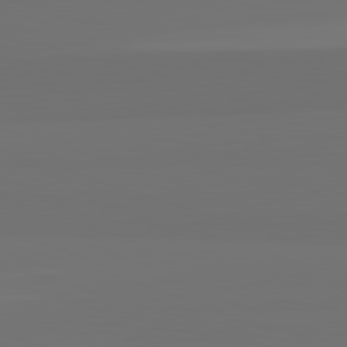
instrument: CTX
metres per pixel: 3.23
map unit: lApd
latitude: 82.4790
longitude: 162.3117
